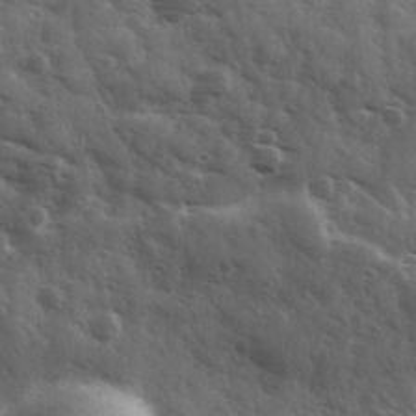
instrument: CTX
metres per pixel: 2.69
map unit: Ave
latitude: 11.3860
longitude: -103.4426
